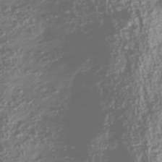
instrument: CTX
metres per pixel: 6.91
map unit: Nhu
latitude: -40.1039
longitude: -83.1214
